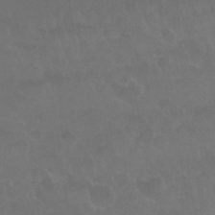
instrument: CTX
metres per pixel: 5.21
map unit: Nhu
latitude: 26.5357
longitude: -54.0444
